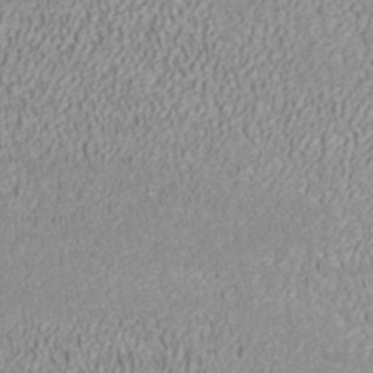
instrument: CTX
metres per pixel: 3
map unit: ANa
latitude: 42.1200
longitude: 28.6141
